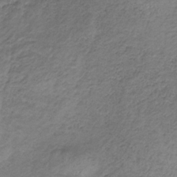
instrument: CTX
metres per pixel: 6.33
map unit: HNb
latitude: -32.5952
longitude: 60.4251
